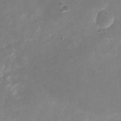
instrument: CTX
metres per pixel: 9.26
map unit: Nhu
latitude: -23.7100
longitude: -70.1956
